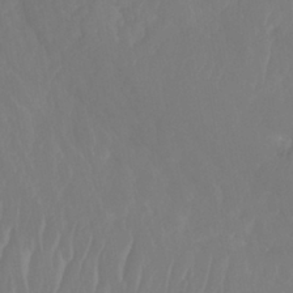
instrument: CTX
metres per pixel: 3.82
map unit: Nhe
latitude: -40.9164
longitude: -110.1389
